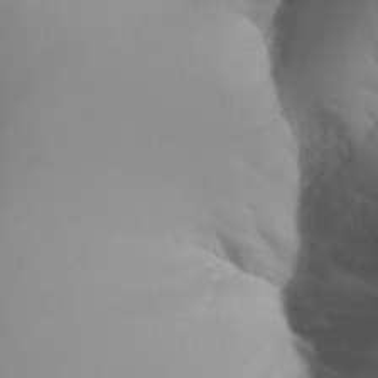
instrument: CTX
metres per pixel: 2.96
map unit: Aa
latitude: 32.3089
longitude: -141.8205
